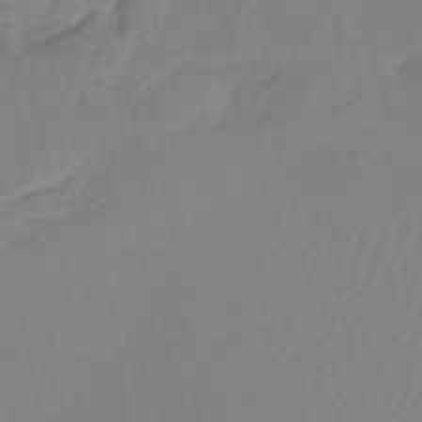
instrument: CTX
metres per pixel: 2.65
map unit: lHb
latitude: -34.0661
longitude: 66.9164
